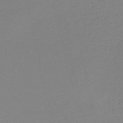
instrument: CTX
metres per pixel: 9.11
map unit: eHh
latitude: -52.7463
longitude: -24.9702
